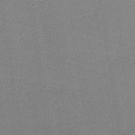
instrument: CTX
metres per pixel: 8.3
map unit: lHb
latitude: -34.8786
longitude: 65.6344
